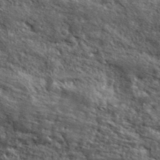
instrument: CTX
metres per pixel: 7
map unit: lHvf
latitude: 40.6679
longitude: -87.0080
